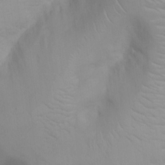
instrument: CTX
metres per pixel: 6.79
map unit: Nhu
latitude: 3.2348
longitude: -24.5356
